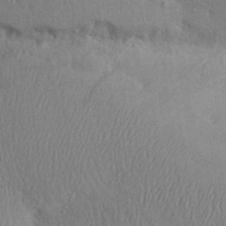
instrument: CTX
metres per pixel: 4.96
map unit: Aa
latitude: 31.0837
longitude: -145.3859
